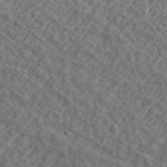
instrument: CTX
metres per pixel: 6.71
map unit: ANa
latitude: 45.1781
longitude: 45.1809
